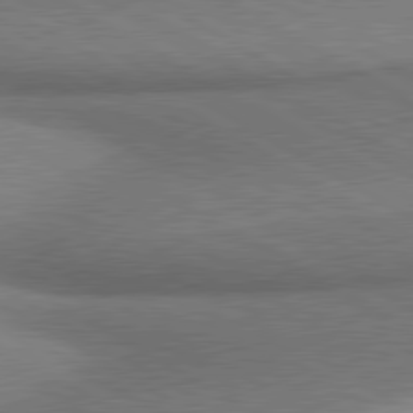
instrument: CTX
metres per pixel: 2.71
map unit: lApd
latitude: 80.4979
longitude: 164.0850
